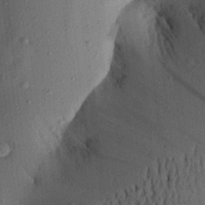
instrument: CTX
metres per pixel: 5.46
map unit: Aa
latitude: 21.0270
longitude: -147.7450
